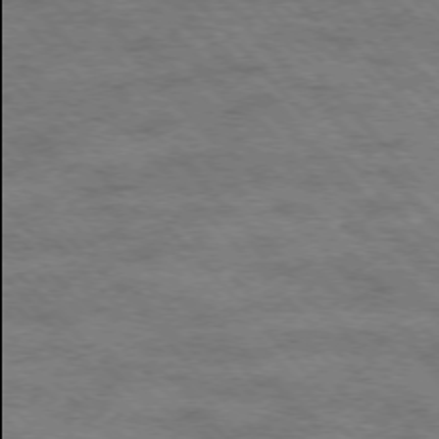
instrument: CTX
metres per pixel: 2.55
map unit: Hpe
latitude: -76.1795
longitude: -13.9906
